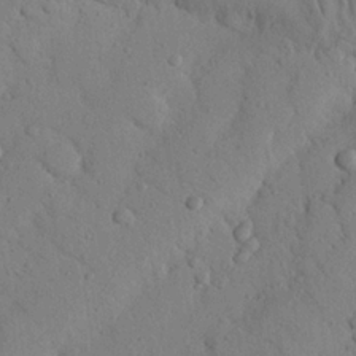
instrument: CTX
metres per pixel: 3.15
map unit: Nhu
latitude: 22.1200
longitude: -75.8961
